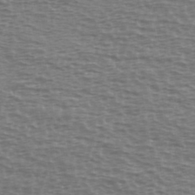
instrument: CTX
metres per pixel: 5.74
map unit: Ave
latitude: 38.3278
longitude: -113.4615
